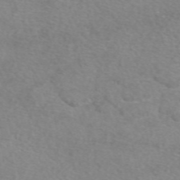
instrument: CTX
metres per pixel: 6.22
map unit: eAb
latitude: 49.2159
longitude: 106.8219
